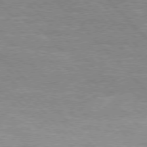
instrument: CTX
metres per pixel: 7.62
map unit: Hpe
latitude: 76.5734
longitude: -151.4804
